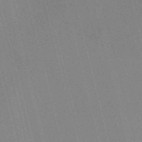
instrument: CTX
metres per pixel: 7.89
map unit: Nve
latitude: -57.5021
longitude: 62.3306
